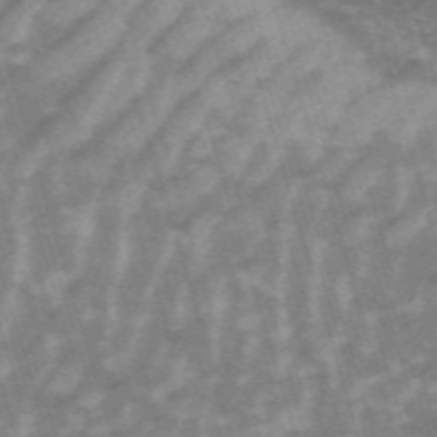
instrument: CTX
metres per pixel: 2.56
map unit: HNb
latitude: -53.9745
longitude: -42.8002
